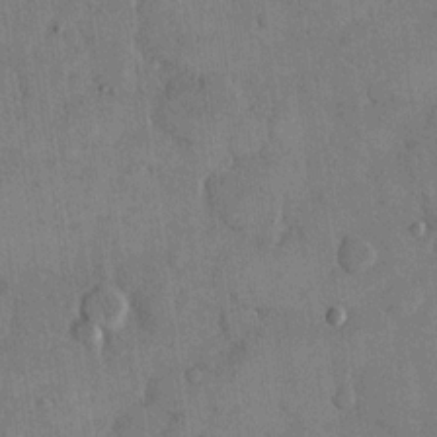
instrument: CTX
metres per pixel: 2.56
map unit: eHh
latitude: 14.8380
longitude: -68.0444
